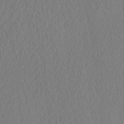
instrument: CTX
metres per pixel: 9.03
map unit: eHh
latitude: -3.1242
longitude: 16.3685
